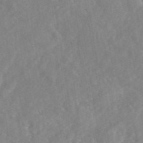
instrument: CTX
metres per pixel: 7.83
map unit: eAb
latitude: 45.4426
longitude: 127.3131
